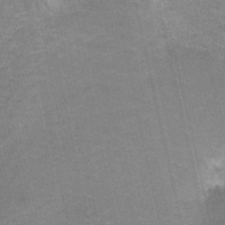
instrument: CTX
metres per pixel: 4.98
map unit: HNhu
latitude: -28.5952
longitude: 67.1620
